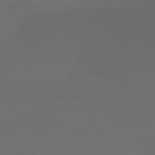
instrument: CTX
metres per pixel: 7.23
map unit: Ap
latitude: -74.9164
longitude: -69.2915
